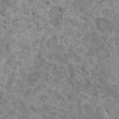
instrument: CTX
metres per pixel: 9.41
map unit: HNhu
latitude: 0.5167
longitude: 3.4454
